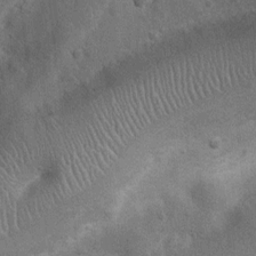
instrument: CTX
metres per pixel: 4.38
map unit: Nhu
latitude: 6.9703
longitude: -22.9325
